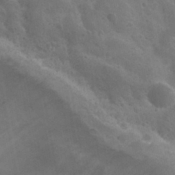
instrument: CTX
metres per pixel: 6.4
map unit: Nhu
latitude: 30.6302
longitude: -54.7435
